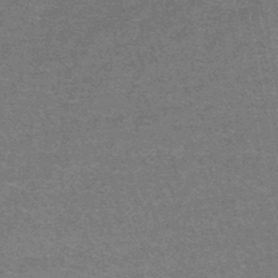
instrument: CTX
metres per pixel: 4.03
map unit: lHb
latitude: -43.7288
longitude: 55.1053
